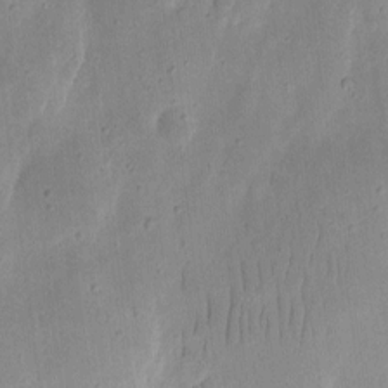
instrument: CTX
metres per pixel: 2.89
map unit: eHh
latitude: 8.4034
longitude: -72.2901
